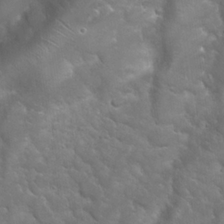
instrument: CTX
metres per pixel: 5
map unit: Nhu
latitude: 24.0255
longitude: -60.7057
